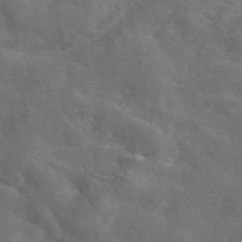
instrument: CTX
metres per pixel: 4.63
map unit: eAb
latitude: 45.6316
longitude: 125.3132
